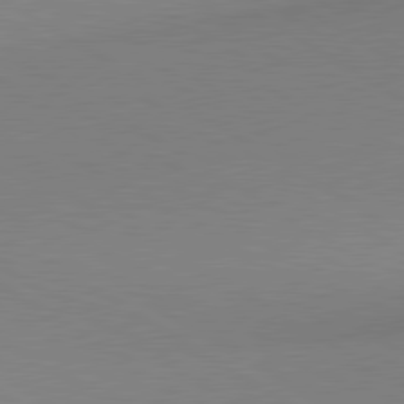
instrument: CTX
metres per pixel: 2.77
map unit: lApd
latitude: 80.3089
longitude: 156.5574
